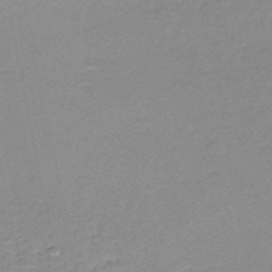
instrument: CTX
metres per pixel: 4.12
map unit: HNhu
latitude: -48.5196
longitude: 28.6707
